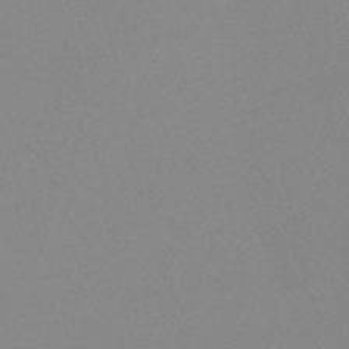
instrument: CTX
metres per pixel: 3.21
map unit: HNhu
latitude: -48.0283
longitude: 101.1809
